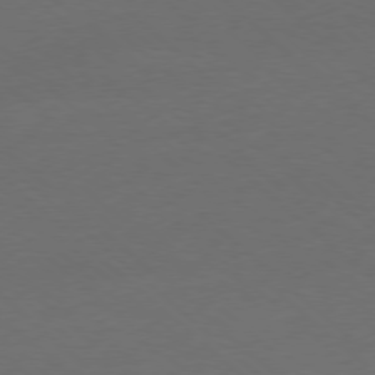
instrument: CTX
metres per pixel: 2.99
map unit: Ap
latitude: -78.4251
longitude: -70.1767
